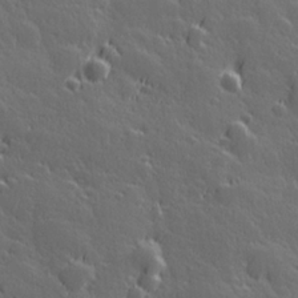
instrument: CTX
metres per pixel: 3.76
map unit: Hve
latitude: 27.3104
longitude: 144.7085
